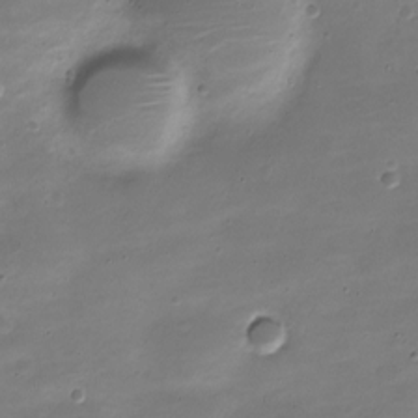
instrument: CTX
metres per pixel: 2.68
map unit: Nve
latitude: -21.7666
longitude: 104.5384
